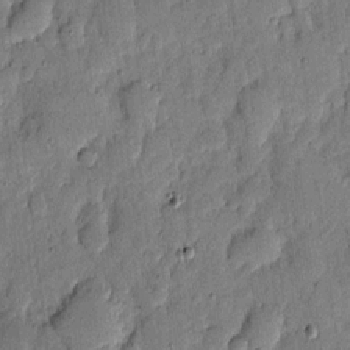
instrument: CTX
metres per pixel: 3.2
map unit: eHh
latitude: 5.7827
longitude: -71.0836
